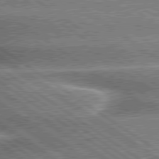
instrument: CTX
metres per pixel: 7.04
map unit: lApd
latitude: 79.8584
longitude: -135.6883
